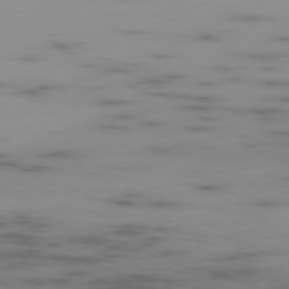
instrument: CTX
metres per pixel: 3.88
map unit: Ap
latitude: -77.5588
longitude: -63.2915
